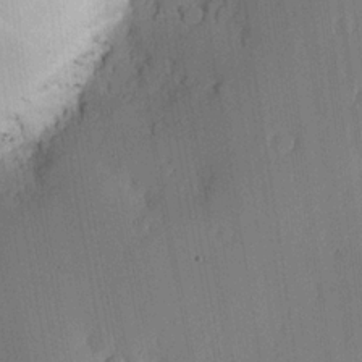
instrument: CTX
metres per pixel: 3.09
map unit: lHvf
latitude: 18.4979
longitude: -115.1592
